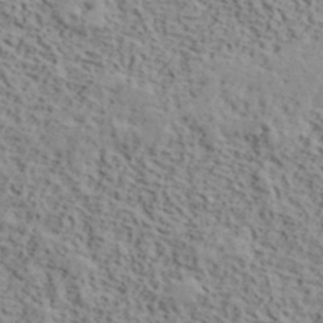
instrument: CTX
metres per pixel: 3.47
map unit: lHvf
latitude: 39.8583
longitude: -87.7638
